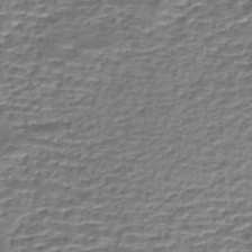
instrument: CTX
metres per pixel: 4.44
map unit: eHh
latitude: -43.6721
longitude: 119.8422
